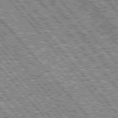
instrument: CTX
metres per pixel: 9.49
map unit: Hpe
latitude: 76.5356
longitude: -170.5168
